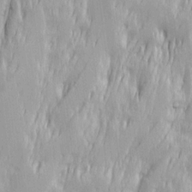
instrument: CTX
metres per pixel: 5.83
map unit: Ave
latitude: 14.1956
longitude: -131.8584
